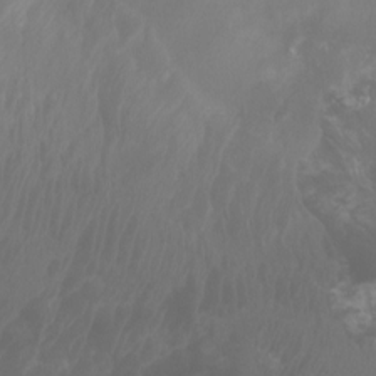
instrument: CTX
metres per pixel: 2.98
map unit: Ht
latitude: 1.6316
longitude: -20.8758
